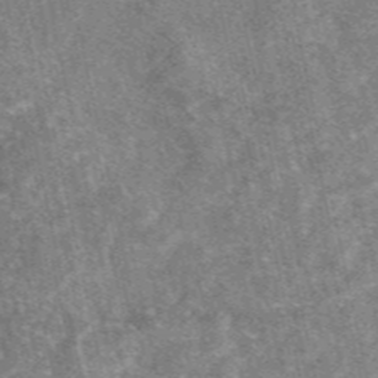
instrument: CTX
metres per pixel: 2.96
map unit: eAb
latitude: 47.4238
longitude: 119.5399
